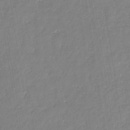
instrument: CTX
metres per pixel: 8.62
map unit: eHb
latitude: -35.0486
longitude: 73.5777
